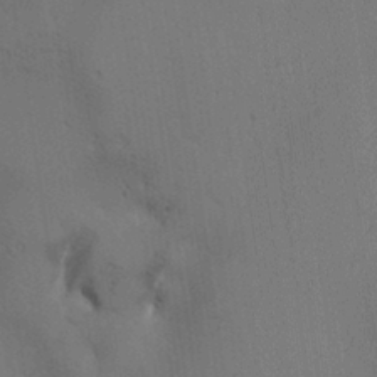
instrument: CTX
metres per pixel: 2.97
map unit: lAa
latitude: 11.7072
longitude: -108.0822
